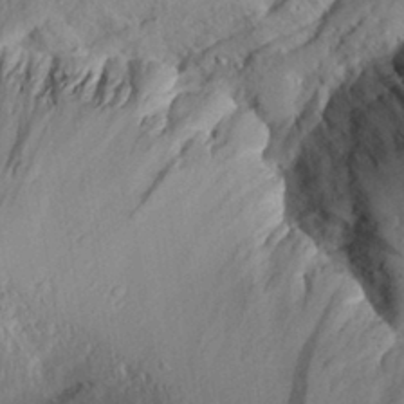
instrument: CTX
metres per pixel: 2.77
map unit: Aa
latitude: 30.7436
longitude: -133.8205
